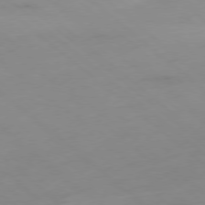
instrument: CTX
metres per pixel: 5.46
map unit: Hpe
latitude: -78.5762
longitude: -17.3860
